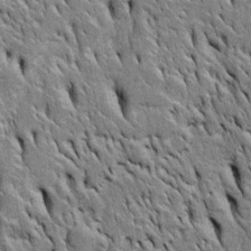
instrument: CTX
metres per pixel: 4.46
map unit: Htu
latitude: -3.7855
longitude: 151.0675
